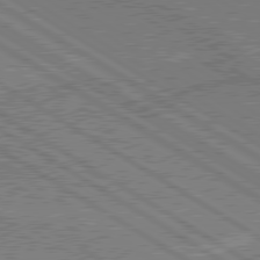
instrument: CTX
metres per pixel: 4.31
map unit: lApd
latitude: 79.7072
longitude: 168.9541
